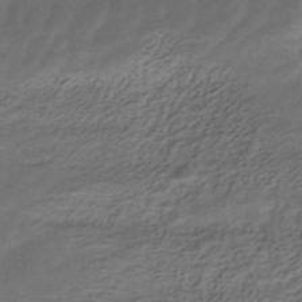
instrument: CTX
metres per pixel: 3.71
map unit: HNhu
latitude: -40.2361
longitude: 108.8597
